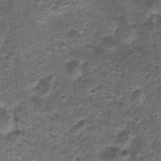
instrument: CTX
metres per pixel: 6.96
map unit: Nhu
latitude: 1.3481
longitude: -17.1781
